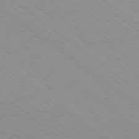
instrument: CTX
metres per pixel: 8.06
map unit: Hpe
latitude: 78.7435
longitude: -121.9150
